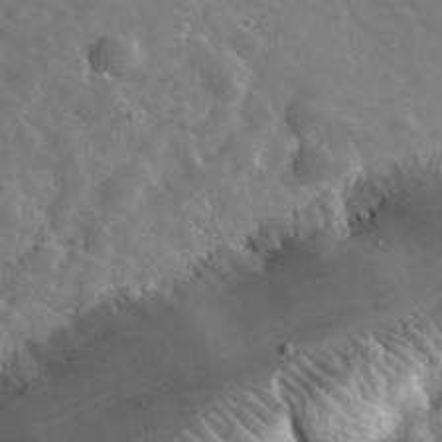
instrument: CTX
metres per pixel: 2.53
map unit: lHvf
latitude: 35.4615
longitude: -88.3657
